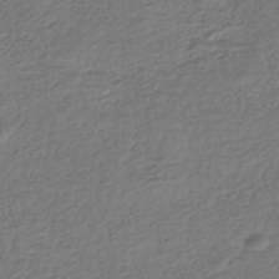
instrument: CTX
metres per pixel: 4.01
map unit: HNhu
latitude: -43.6343
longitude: 104.7463
